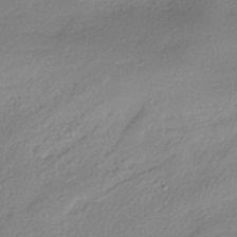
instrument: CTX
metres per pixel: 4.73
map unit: HNhu
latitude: -40.3117
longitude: 94.2361
